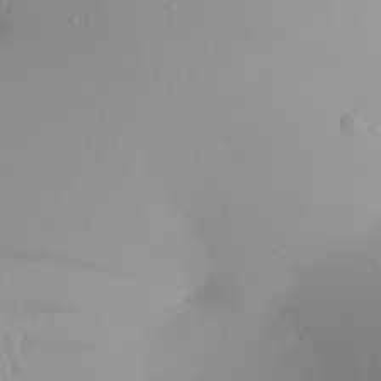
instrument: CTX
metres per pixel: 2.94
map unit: Aa
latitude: 22.3089
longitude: -146.8947
